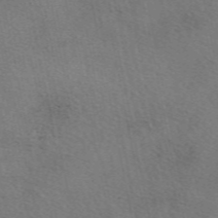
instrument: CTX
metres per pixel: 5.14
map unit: eAb
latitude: 51.0080
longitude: 110.6518
